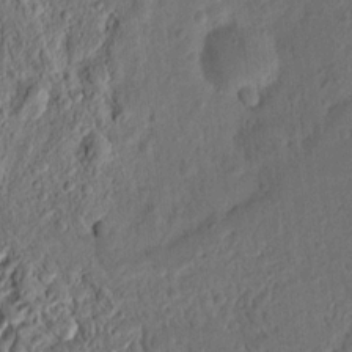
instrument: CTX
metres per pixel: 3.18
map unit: Ht
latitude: 11.7639
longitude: -75.4049
